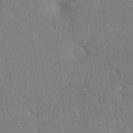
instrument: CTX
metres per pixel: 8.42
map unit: Htu
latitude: -7.6344
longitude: -33.9717
